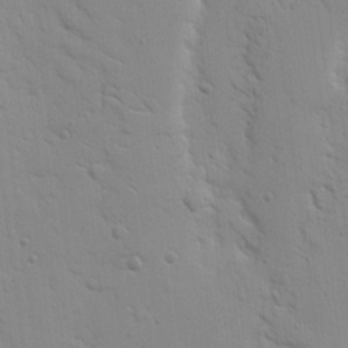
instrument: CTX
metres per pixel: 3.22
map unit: Nhu
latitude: 16.9325
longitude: -78.4979
